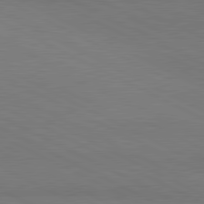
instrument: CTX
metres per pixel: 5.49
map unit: lApd
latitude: 81.0647
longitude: 149.1809
